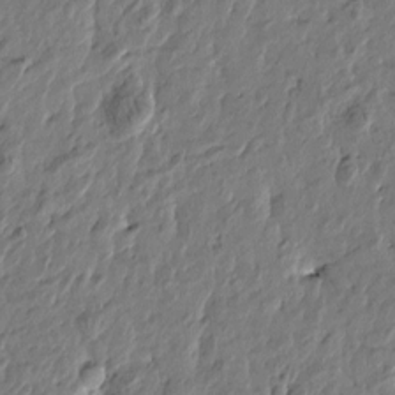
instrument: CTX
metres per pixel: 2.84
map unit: Htu
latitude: -2.2739
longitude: -179.6316
